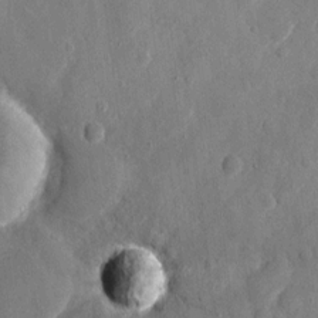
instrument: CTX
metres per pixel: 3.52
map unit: eHh
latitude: 10.0255
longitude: -67.3481
